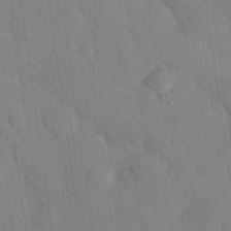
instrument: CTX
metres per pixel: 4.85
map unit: eHh
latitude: 27.4049
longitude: -76.7435
